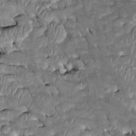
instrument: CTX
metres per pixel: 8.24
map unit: Htu
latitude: -2.1794
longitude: 148.8219
